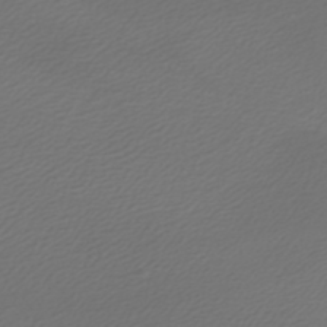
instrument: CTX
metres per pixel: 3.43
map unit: HNb
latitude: -47.6722
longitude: 55.5777
